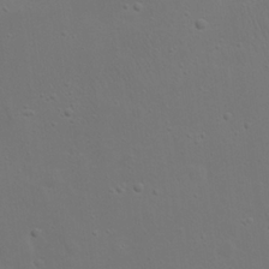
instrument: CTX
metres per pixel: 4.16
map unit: eHh
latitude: 23.1214
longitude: -69.4616
